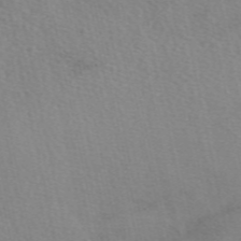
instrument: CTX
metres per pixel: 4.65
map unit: eAb
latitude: 50.2522
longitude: 106.5385
